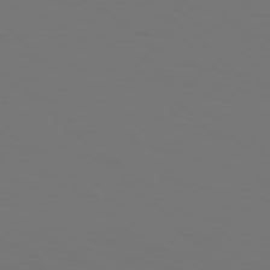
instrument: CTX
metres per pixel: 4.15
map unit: Hpe
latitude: 77.2159
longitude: -134.7813
